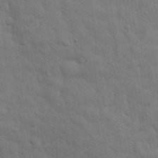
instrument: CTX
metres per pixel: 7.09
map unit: eHh
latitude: 28.9891
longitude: -75.1403
